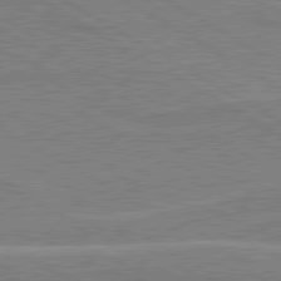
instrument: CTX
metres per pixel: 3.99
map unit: lApd
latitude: 80.6679
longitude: 122.9542
